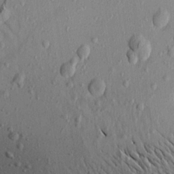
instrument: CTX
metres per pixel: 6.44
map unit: Aa
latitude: 21.7261
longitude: -142.9514
